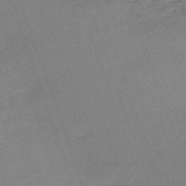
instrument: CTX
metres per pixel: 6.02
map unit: eHh
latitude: -64.2173
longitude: 50.9164
